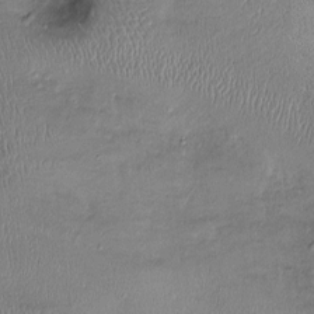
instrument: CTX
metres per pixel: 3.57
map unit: Ht
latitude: -2.5573
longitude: -14.3090
